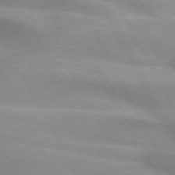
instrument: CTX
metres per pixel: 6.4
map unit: lApd
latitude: 72.1011
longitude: -50.6679
